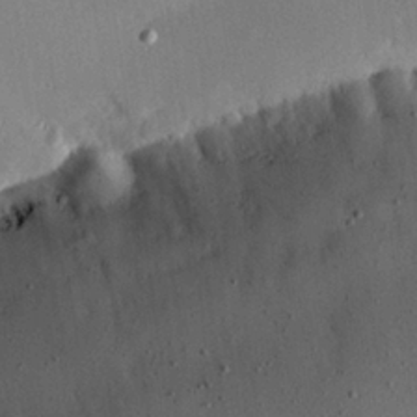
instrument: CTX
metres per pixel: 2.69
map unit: Hve
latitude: 26.5735
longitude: -91.2537
